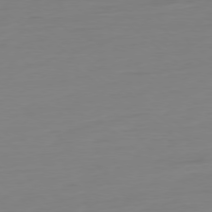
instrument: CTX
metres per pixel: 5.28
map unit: Ap
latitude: -78.4251
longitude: -77.1592
